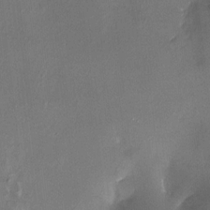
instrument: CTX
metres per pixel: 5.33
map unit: HNhu
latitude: 6.8380
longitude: 5.9745
